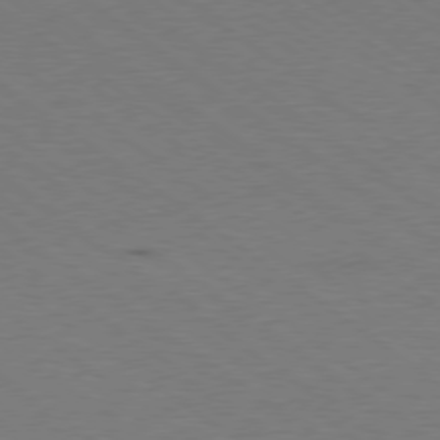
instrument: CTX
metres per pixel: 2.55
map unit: Ap
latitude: -79.3509
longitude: -99.5182
